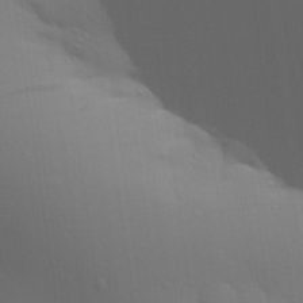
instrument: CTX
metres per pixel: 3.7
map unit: Aa
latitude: 30.9136
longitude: -133.4615
